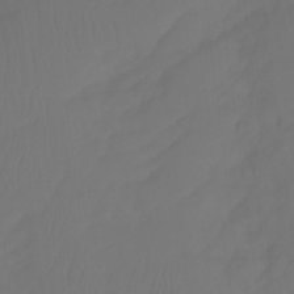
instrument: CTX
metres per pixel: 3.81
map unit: Aa
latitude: -11.5021
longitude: -68.1766
